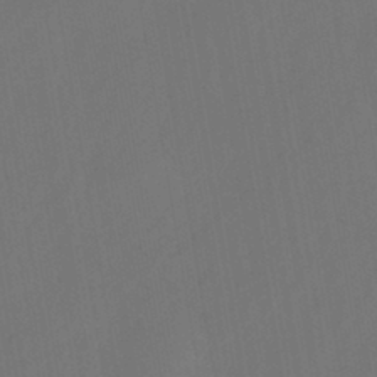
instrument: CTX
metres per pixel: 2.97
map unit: eHb
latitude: -43.7288
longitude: 87.6533
